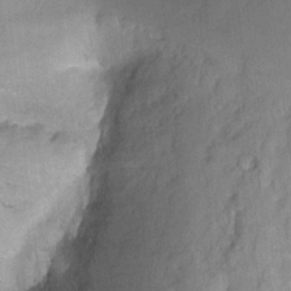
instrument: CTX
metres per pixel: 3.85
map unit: Ht
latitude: -1.8990
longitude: -33.0270
